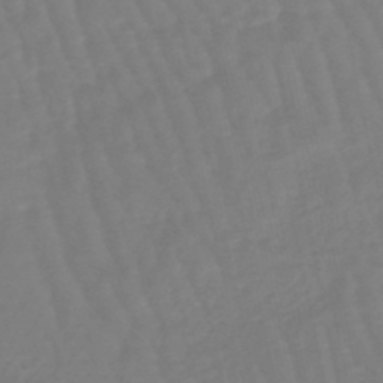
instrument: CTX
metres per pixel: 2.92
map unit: eHb
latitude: -46.4062
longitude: 81.8234
